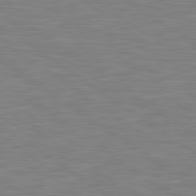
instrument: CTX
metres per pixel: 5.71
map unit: Hpe
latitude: 79.4049
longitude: -127.1970
